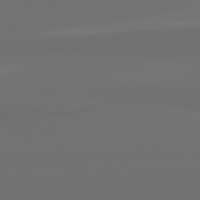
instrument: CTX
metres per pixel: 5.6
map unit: lApd
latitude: 82.3278
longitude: 163.9556
